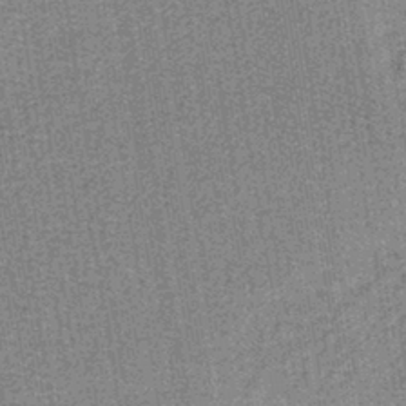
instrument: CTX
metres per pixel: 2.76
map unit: lHb
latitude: -40.4062
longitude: 63.4265
